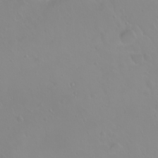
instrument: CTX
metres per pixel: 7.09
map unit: eHh
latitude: 1.5749
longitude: -54.8569
